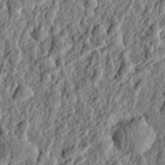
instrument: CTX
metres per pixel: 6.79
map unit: eHh
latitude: 27.2537
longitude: -77.7071
